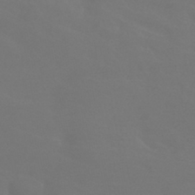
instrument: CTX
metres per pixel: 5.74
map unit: HNhu
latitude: -42.9919
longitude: 94.1605
